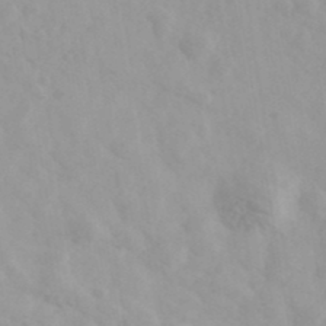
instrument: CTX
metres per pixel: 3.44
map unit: Ave
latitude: 39.9150
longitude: -106.4979
